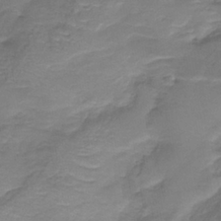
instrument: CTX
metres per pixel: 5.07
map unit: lHb
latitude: -38.4629
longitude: 60.6896
